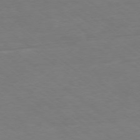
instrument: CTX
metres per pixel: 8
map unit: Ap
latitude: -78.7652
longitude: -77.8772
